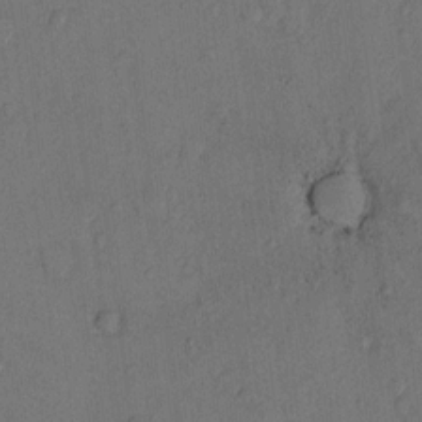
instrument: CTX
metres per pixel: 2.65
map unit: Hto
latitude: 10.8569
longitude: -58.5168
